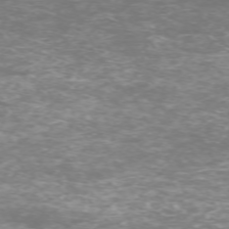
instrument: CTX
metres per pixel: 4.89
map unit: Hpe
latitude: -71.4832
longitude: 7.8800
